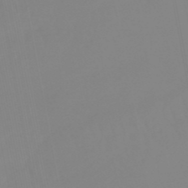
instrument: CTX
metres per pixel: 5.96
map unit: eHb
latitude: -49.0487
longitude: 85.0297
